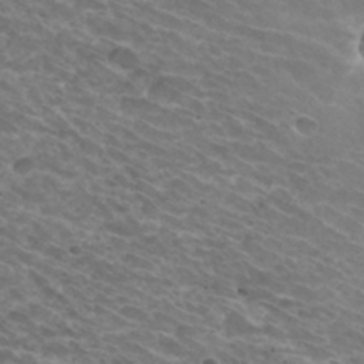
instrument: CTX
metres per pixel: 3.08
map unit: Hto
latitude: 32.6302
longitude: -43.3671
